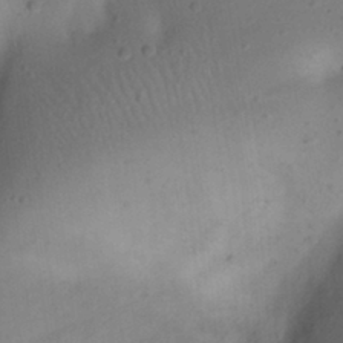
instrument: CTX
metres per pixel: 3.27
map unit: eHh
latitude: 23.2159
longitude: -70.7813
